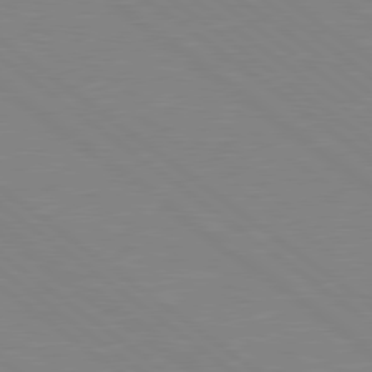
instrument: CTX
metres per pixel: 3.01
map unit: Hpe
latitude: 78.9325
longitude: -124.4223
